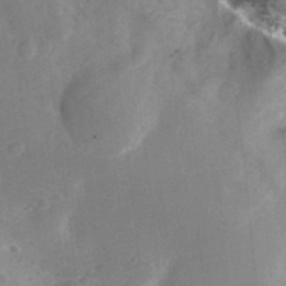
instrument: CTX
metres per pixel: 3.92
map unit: Hto
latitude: 24.6301
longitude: -47.1026
